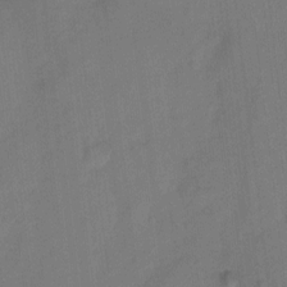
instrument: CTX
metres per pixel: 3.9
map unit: Hto
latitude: 0.0255
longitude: -34.3656
